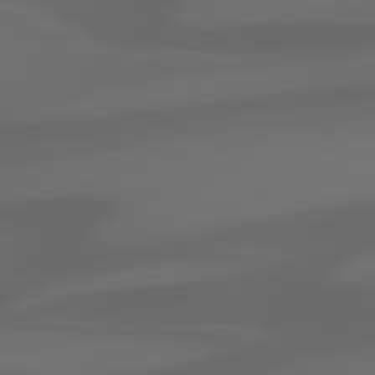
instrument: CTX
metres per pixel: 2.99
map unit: lApd
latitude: 81.3482
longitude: 122.5385
